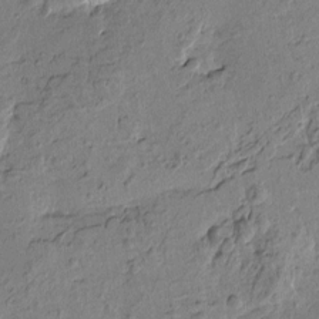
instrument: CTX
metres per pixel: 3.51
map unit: Htu
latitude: -1.3510
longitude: -175.9528
